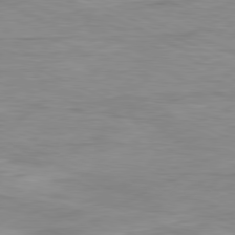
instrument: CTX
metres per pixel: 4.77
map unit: Ap
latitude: -81.2943
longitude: -81.9339
